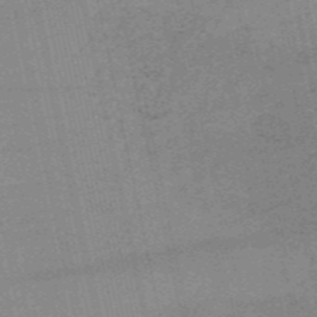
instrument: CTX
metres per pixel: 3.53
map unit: HNb
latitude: -54.4062
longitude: -44.8947
